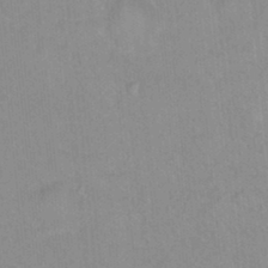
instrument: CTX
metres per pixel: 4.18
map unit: Hto
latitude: 16.3089
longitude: -34.8569
